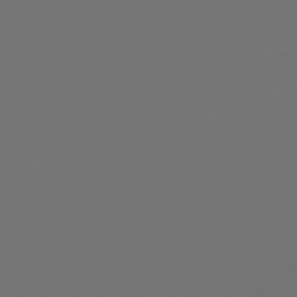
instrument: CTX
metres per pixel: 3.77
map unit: Hpe
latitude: -73.5210
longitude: 4.9541
